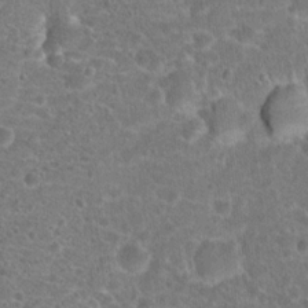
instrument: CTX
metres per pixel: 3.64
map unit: Hto
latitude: 18.7624
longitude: -41.0836
